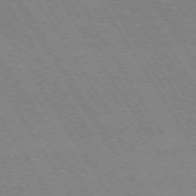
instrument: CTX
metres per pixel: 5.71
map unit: Hpe
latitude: 73.6316
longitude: -129.2348
